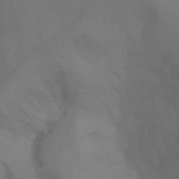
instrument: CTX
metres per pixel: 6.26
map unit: Ht
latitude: 4.9325
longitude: -28.7246
